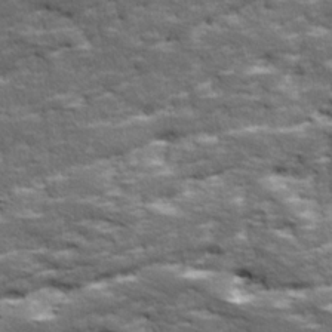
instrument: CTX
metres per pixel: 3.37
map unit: Ave
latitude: 17.8772
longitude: -135.9339
